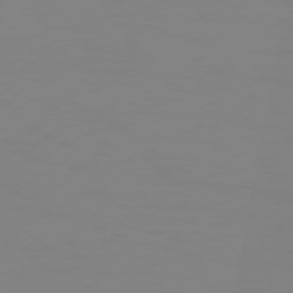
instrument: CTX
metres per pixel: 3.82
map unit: Hpe
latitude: 74.3278
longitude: -126.9892
